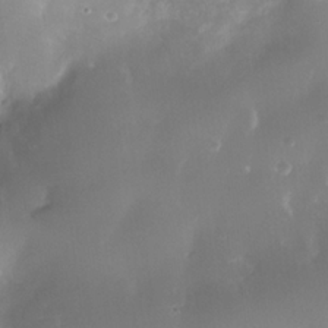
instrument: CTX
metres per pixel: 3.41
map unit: Nhe
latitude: -35.5966
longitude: -131.4427
